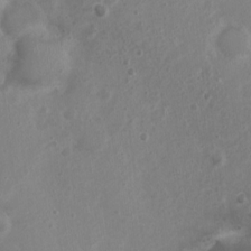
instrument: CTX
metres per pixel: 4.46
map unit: Nhu
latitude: 5.3293
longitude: -17.3293
